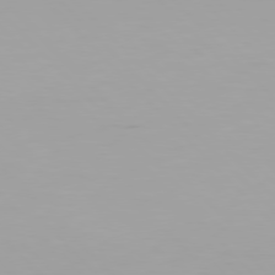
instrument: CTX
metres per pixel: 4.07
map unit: Hpe
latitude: 76.9891
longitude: -170.7624
